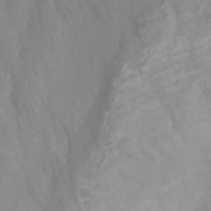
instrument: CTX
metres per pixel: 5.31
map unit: Htu
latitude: -4.8408
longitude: 138.1606
